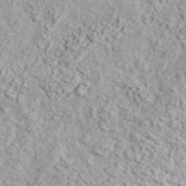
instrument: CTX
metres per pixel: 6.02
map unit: eHh
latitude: 37.6694
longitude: -80.8380
